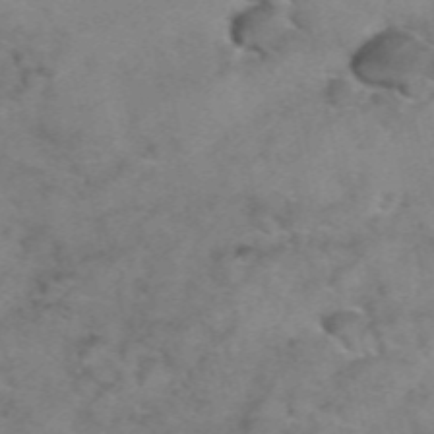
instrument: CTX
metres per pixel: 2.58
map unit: Hto
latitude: 38.7435
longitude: -41.4615
